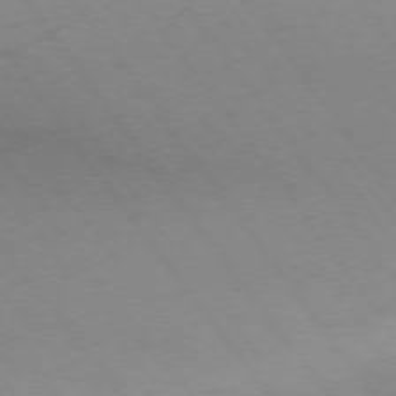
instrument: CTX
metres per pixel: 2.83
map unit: Ap
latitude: -75.6533
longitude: -65.1025
